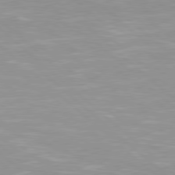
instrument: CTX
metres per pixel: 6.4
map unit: Hpe
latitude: 78.2334
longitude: -140.2900
